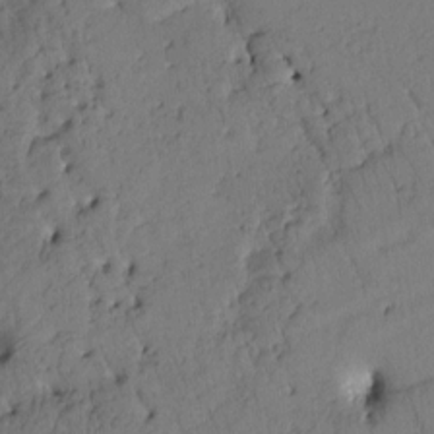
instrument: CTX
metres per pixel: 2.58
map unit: Htu
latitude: 2.3467
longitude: 178.5007
